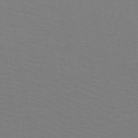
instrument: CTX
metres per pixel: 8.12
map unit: HNb
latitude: -48.6141
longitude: -46.0255
